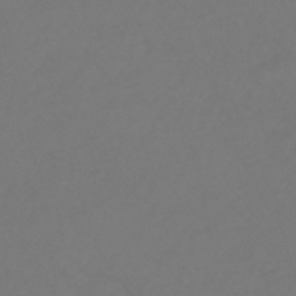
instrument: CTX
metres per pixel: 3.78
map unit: HNhu
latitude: -48.8786
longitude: 100.8785
